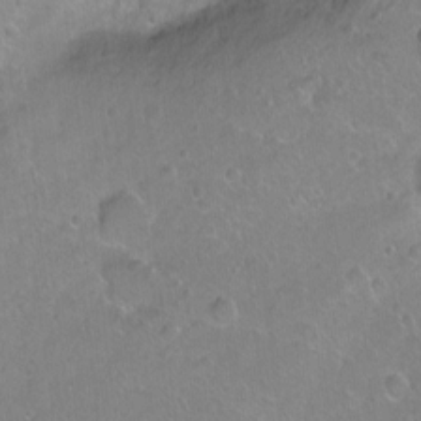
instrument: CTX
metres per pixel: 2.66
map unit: Ht
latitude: -5.9556
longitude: -36.7058
